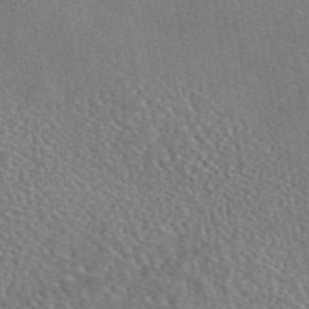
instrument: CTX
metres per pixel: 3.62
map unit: eAb
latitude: 45.5560
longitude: 113.3510
